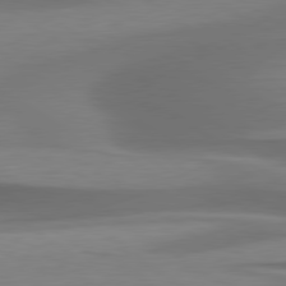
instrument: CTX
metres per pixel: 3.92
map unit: lApd
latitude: 79.6883
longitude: -86.7435
